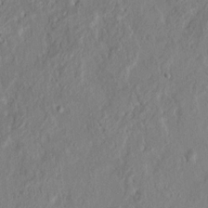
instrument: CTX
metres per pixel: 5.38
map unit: HNhu
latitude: 7.8961
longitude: -5.8961
